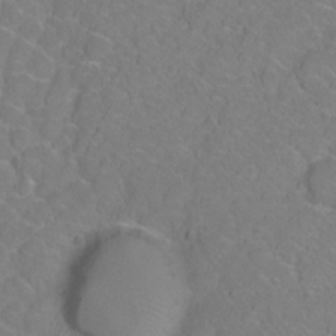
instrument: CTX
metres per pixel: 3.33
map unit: Hto
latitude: 2.4034
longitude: -33.3860
